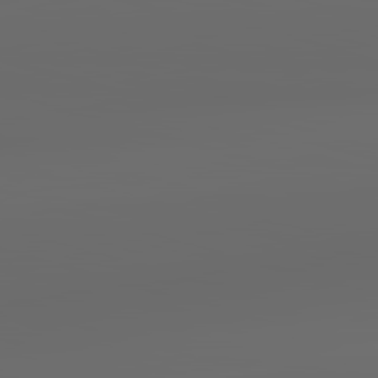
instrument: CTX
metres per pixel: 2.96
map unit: lApd
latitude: 83.5938
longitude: -127.4993
